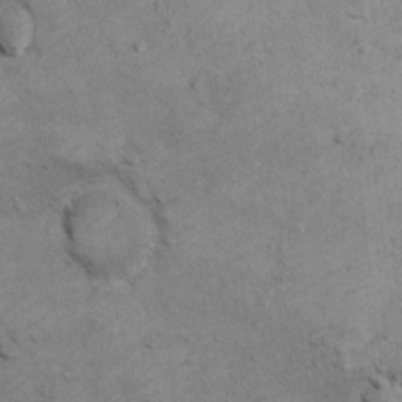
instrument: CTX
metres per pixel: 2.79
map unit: Ht
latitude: 9.7639
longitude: -36.8947
